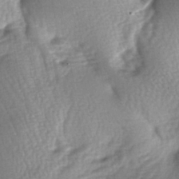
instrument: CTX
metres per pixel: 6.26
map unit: lAa
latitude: -6.4440
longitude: -126.3467
